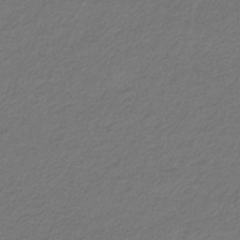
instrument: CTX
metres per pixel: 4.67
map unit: eHb
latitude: -32.9353
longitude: 70.1228
